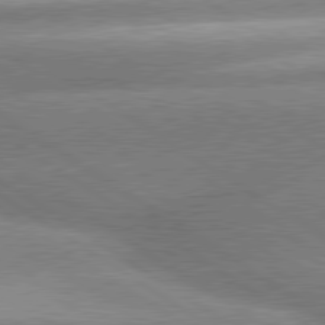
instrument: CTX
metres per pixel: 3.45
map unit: lApd
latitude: 80.1578
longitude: -153.9150
